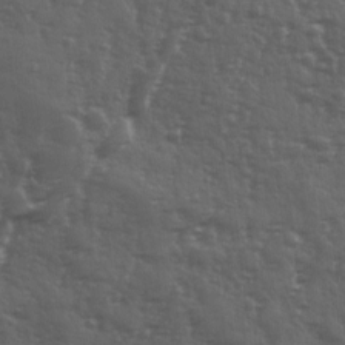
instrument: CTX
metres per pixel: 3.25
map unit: Ave
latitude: 11.8395
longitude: -103.8205
